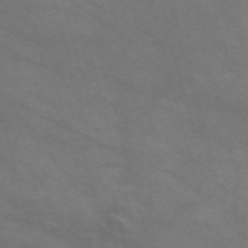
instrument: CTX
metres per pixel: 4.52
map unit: Nve
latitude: -59.2942
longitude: 58.8974
